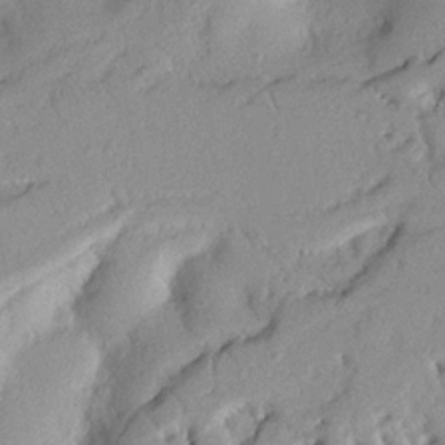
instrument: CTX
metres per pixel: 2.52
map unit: Nhu
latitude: 19.9339
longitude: -77.0647
